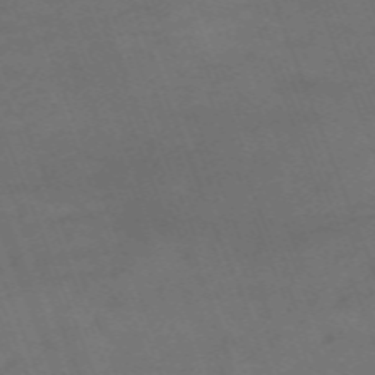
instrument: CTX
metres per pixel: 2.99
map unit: HNb
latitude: -54.4818
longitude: -37.0270
